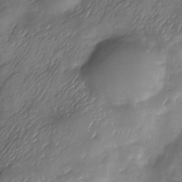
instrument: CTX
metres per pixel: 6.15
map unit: Nhe
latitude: -33.8612
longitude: -143.7450
